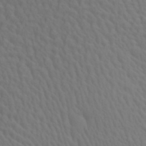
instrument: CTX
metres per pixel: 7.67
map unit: Aa
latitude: 28.8569
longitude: -136.6869
